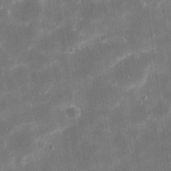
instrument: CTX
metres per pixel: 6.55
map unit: eHh
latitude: 20.6302
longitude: -67.8583
